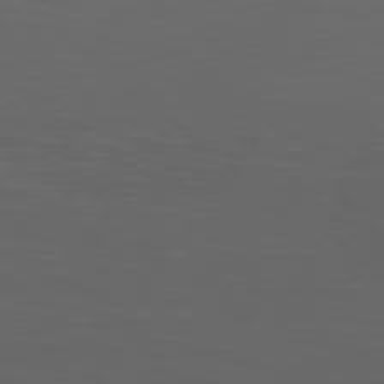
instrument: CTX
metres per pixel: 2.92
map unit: Hpe
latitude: 74.0822
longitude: -126.5924
